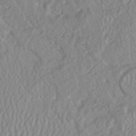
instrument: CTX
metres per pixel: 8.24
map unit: HNhu
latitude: -46.7463
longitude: 104.3117
